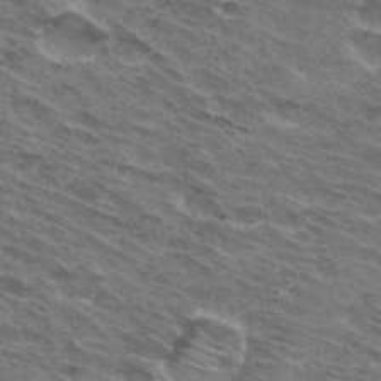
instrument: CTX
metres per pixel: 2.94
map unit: Hto
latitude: 32.3089
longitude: -44.3656
